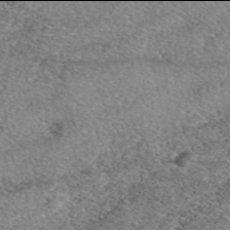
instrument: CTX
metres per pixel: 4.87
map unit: eAb
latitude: 49.9906
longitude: 110.2550
